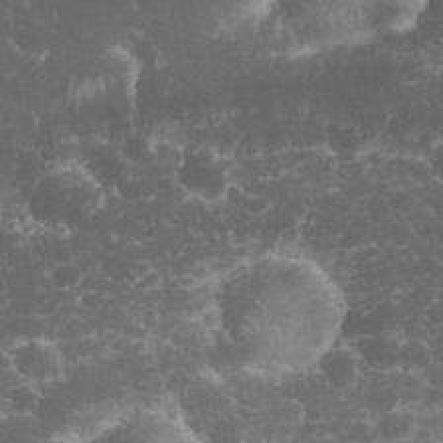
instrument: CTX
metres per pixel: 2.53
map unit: eHh
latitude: 32.6868
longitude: -61.5938
